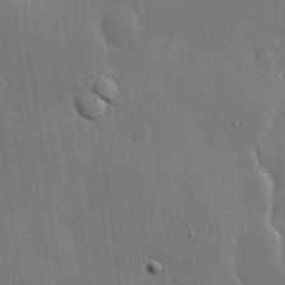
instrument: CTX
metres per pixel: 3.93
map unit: Hve
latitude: 19.7071
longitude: 150.9731
